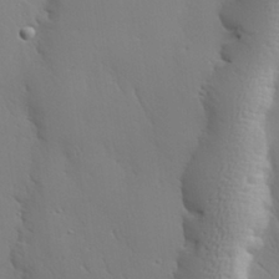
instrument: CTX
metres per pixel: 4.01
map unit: lAvf
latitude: 29.0458
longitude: -108.5923
